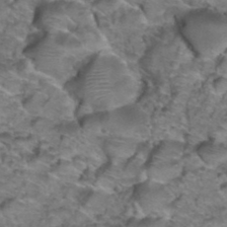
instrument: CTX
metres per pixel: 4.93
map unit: Hto
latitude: 39.1592
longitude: -44.4223
